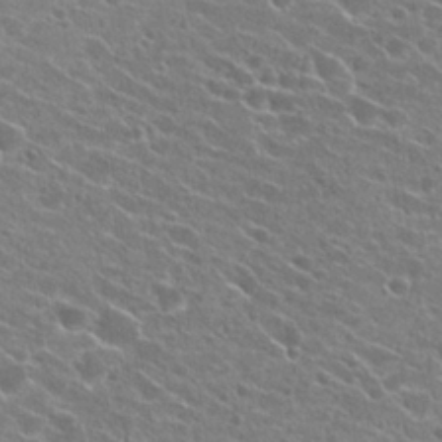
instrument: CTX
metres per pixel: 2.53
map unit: Hto
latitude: 23.4804
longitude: -41.2536
